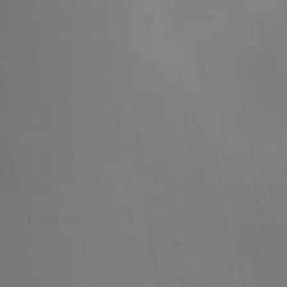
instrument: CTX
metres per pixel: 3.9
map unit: Aa
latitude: 25.8772
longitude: -145.7260
